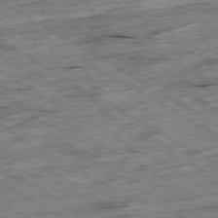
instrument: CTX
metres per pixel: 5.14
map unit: Ap
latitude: -79.9745
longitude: -86.0822
